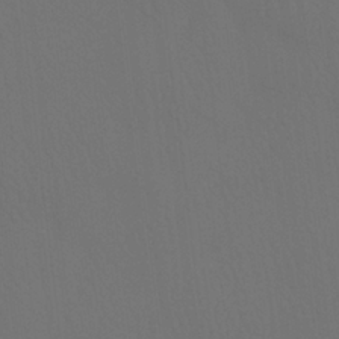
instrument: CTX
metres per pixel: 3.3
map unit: Htu
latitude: -13.6155
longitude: -47.9906
